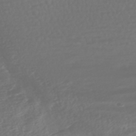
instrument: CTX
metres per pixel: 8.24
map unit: HNhu
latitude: -46.5007
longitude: 105.1431
